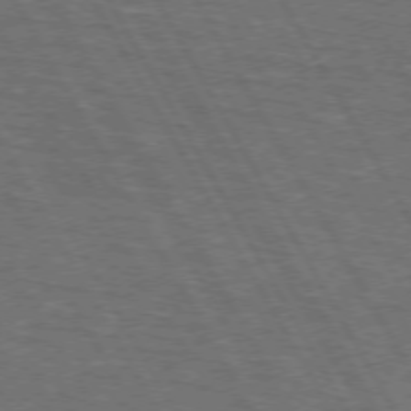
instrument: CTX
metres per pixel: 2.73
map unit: lApd
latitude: 72.8191
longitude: -73.1593
